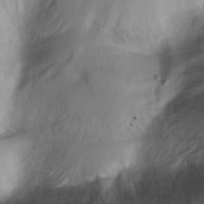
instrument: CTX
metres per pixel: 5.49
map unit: Nhu
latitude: -7.0108
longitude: -44.9891
